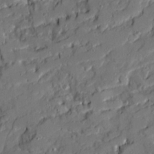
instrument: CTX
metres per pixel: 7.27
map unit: Ave
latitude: 19.6316
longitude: -128.9891
